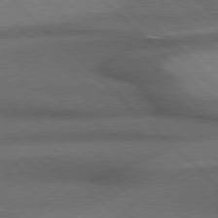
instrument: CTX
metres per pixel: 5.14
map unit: Hpe
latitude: 77.2348
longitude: -156.7246
